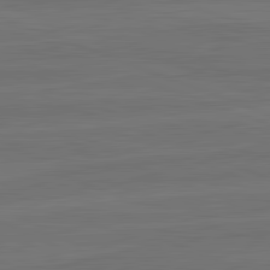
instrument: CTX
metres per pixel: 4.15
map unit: lApd
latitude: 82.4978
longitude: -179.4427
